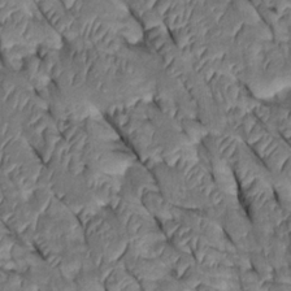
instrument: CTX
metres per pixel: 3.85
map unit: Htu
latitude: 0.3278
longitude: 148.5952
